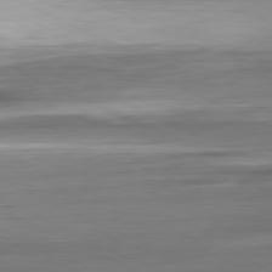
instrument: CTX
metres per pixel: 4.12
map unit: Ap
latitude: -81.4077
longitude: -68.8758
